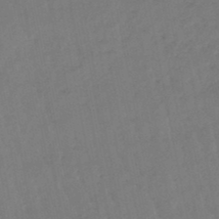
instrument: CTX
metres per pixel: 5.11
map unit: eHb
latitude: -46.8030
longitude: 80.9731
